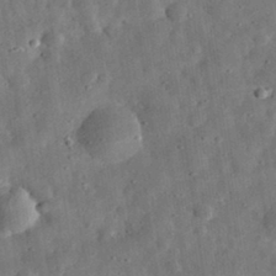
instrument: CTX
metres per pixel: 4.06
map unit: eHh
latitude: 32.9703
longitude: -77.1592
